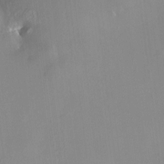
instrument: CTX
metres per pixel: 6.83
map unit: HNhu
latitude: 7.0269
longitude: 9.6155
